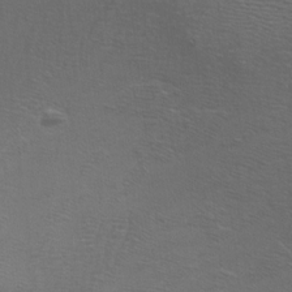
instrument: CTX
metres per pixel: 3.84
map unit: Nhu
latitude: -7.6533
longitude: -91.8394
